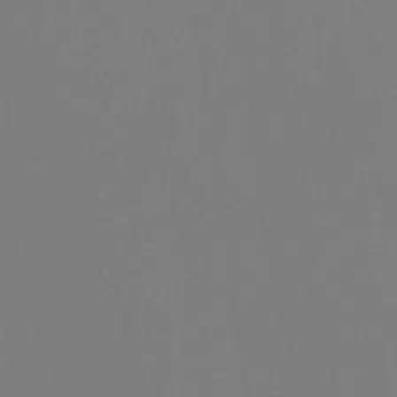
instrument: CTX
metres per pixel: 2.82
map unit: eHb
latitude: -30.5573
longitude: 72.0661
